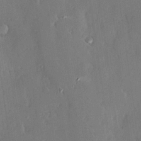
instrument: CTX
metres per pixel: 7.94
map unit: Hve
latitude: 24.7624
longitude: -93.0269
